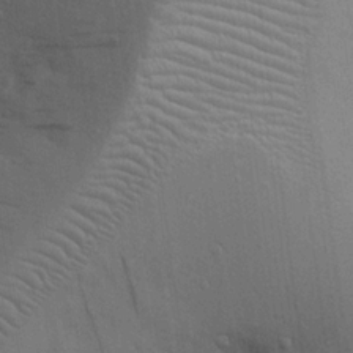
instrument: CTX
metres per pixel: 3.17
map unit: Nhu
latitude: 19.6882
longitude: -73.8773
